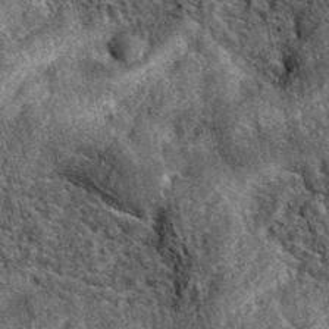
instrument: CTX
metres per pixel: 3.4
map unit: eAb
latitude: 39.0269
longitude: 109.2943
